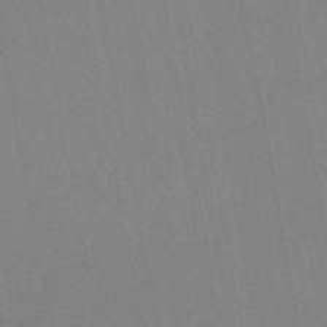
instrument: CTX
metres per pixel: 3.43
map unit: lHb
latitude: -45.9367
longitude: 78.6140
